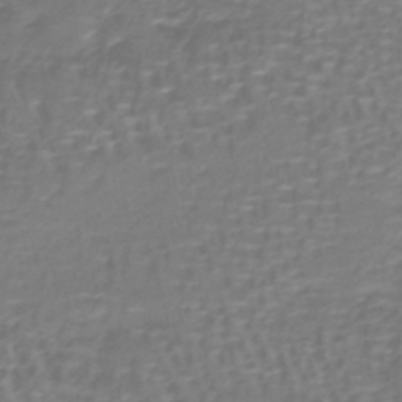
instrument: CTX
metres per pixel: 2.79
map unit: lHb
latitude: -40.7841
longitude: 58.3117
